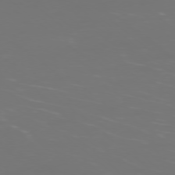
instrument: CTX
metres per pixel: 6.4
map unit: Ap
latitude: -77.5588
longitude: -80.2900
